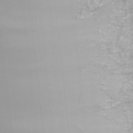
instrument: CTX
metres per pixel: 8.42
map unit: Nhu
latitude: -8.7085
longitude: -84.6491
